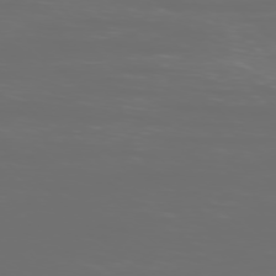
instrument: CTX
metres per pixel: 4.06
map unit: Ap
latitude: -77.8989
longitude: -62.2334
